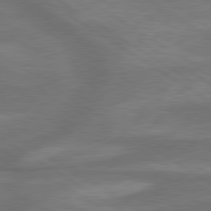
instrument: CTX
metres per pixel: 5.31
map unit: lApd
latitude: 79.8206
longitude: -172.2900
